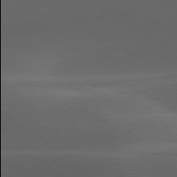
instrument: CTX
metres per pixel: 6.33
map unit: lApd
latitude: 79.1214
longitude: -49.9906
